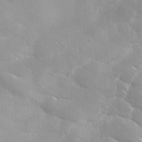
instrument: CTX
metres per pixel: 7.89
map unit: Ave
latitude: 1.6882
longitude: -113.8961
